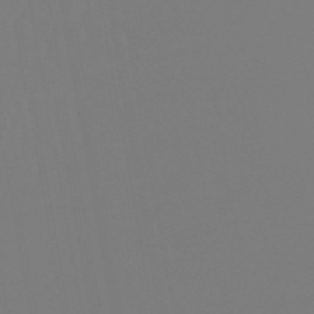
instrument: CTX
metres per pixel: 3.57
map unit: eHb
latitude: -50.4251
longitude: 74.4440
